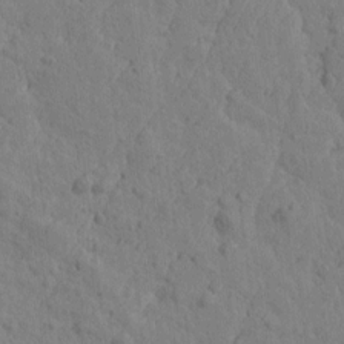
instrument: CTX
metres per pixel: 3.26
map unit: Htu
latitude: -1.5966
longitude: -175.7639
